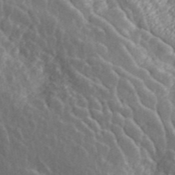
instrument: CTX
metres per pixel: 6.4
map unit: ANa
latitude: 45.4993
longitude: 23.6344
